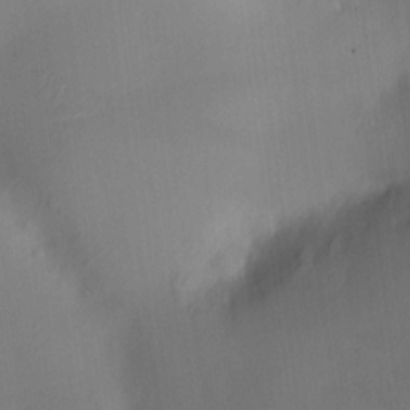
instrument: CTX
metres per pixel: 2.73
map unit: HNhu
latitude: 9.3482
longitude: 9.6533
